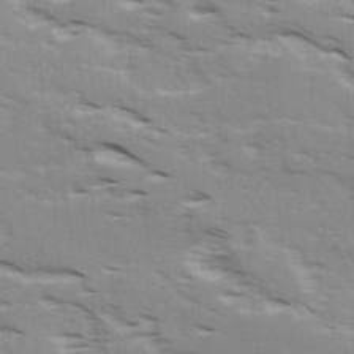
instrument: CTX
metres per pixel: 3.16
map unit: Ave
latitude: 16.1200
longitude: -129.5749
